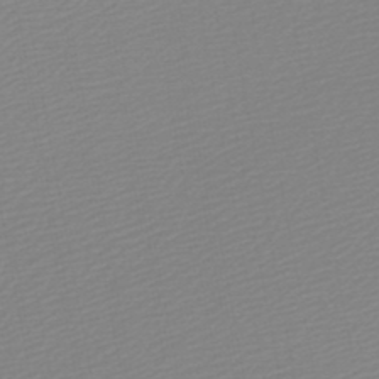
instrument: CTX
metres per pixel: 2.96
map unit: lHb
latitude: -46.3684
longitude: 57.1242
